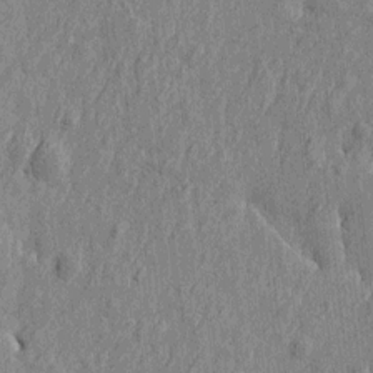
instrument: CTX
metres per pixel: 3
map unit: Htu
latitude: -7.1809
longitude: 178.2550
